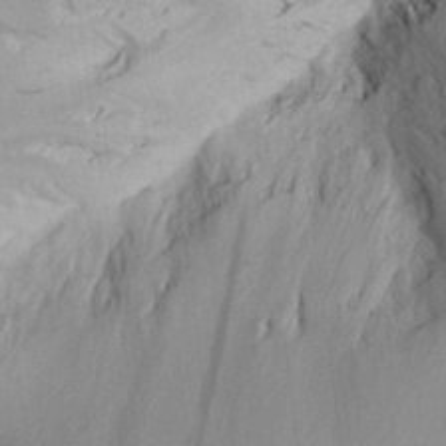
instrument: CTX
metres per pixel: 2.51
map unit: Aa
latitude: 27.2726
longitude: -145.1214
